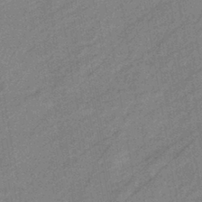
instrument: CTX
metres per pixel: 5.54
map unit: eHb
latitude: -41.2754
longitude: 82.3117
